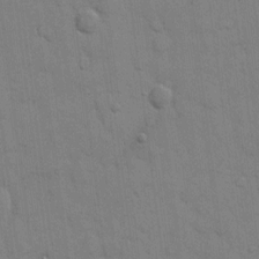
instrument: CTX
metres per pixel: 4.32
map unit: eHh
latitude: 9.6316
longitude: -67.1025
